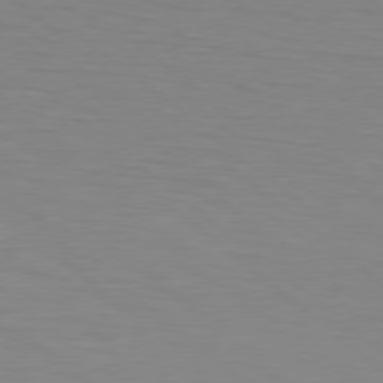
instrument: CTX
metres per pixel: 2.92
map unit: Hpe
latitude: 78.3468
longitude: -149.5560
